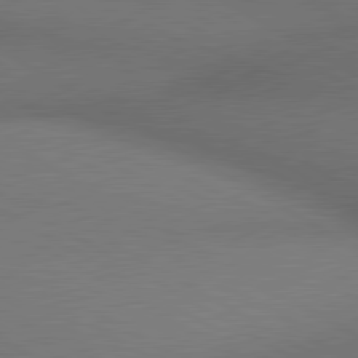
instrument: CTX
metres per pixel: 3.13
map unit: lApd
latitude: 80.5357
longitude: 136.1794
